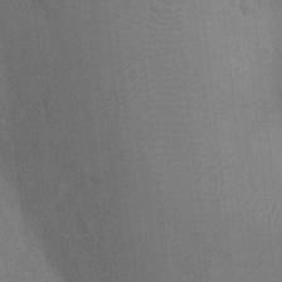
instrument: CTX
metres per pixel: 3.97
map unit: Ht
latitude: -4.0094
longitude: -17.6127
